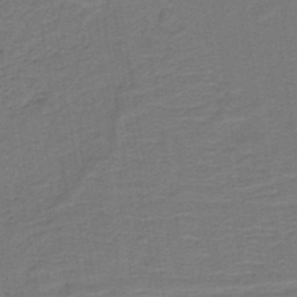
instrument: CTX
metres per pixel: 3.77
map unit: lHb
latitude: -42.7085
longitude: 53.4454
